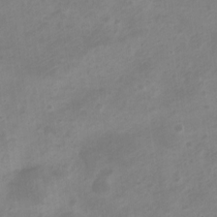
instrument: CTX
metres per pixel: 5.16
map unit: Nve
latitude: -21.1431
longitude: 107.9745
